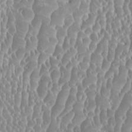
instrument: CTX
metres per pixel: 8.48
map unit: HNhu
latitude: -0.4440
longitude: 0.1039
